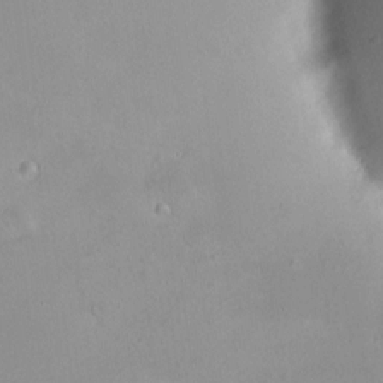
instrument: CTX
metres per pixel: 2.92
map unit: HNhu
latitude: 5.5749
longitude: 8.0472
